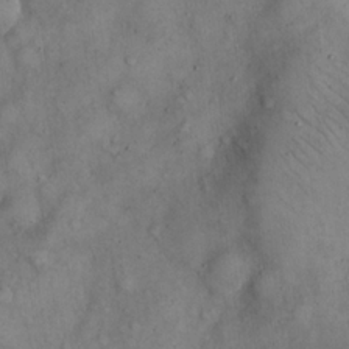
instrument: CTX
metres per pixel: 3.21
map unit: eHh
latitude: 20.8380
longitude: -61.2348
